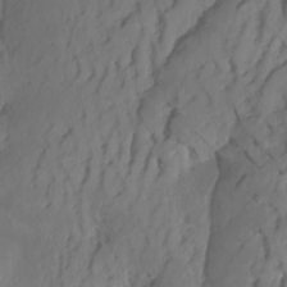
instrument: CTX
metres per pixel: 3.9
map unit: Htu
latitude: -4.7652
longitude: -72.0822
